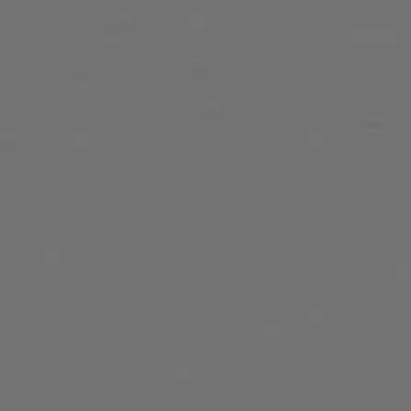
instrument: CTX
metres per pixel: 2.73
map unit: Ap
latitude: -81.5777
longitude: -85.0081
